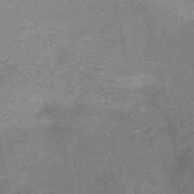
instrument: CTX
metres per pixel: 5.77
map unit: HNb
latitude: -52.4629
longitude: -46.3845
